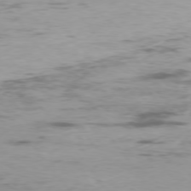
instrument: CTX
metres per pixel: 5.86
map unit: Ap
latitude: -76.7274
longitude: -69.0837
